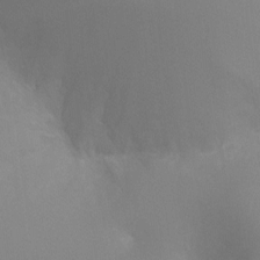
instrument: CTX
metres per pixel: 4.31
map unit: Ht
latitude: -4.7274
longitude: -25.4237
